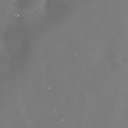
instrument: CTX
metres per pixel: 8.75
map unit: Nhe
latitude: -35.6533
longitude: -91.7450
